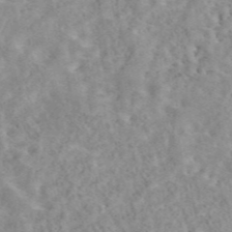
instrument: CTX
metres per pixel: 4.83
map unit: eAb
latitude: 44.5546
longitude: 115.9556
